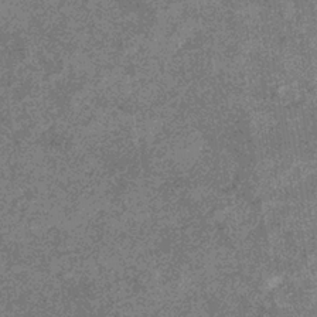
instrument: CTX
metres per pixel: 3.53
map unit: eHb
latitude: -35.7100
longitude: 76.8030
